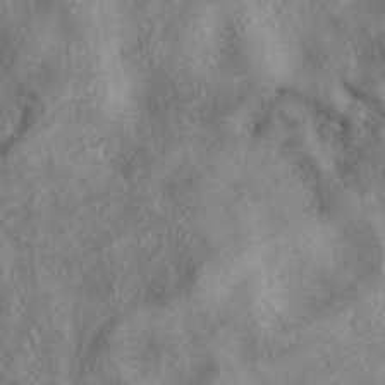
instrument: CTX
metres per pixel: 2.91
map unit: eAb
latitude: 39.3482
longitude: 112.6519
